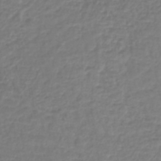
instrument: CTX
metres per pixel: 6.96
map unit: lHb
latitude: -42.6329
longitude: 71.8045
